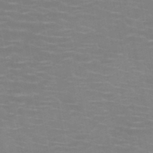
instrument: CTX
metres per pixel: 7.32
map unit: HNb
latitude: -47.0864
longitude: -47.0648
